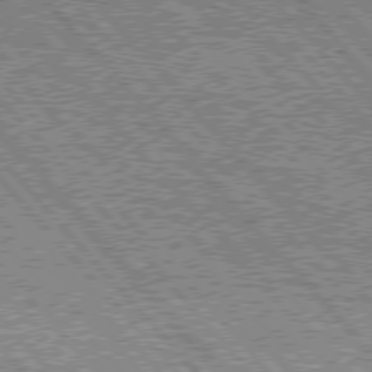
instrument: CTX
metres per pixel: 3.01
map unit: lApd
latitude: 76.1955
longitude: -75.5182
